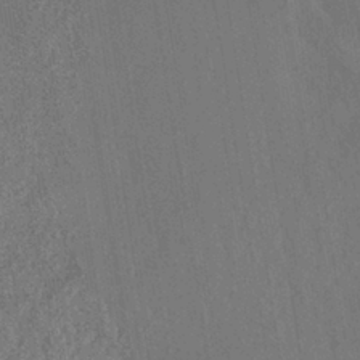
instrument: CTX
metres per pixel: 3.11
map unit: eHh
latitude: -40.0472
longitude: -26.8758
